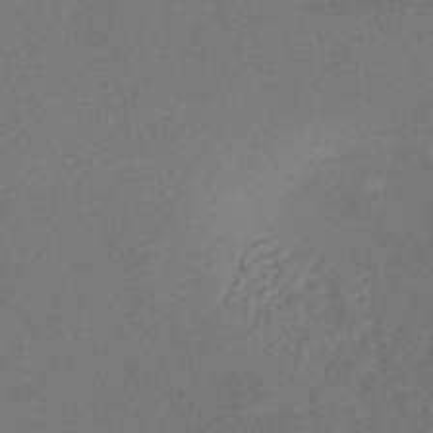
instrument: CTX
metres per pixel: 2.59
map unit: eHh
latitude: -42.3117
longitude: 120.5573
